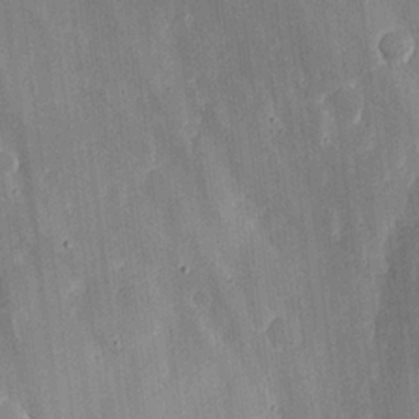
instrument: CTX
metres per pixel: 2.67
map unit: lHvf
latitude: 20.2334
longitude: -115.3670
